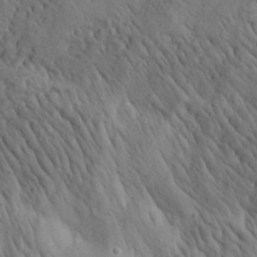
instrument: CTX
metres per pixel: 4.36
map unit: Aa
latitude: 26.7435
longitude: -142.4601
